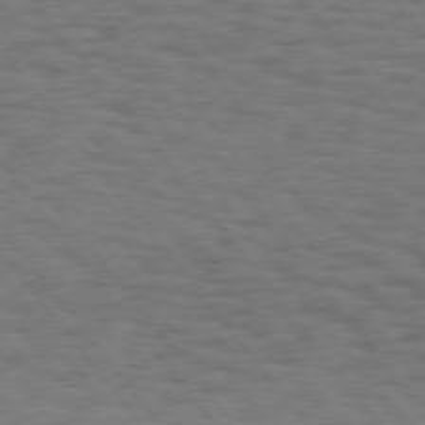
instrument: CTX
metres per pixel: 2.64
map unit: Hpe
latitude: 74.6868
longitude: -152.8569
